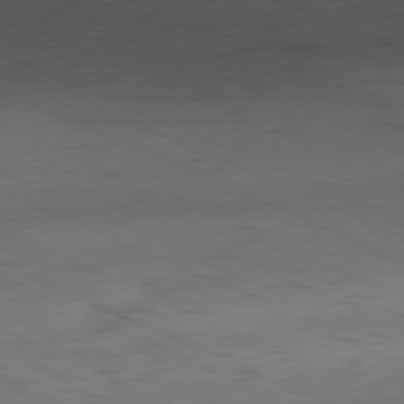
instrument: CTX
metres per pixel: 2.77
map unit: Ap
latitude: -81.7100
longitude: -82.1199
